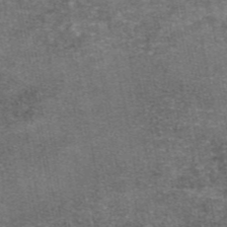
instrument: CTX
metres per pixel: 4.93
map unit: eAb
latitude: 46.6869
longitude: 104.0661
